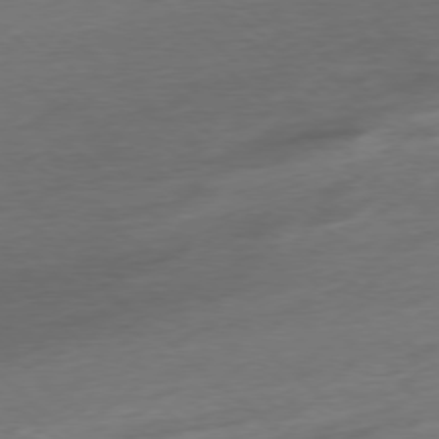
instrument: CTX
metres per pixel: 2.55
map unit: Ap
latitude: -77.8989
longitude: -97.3104
